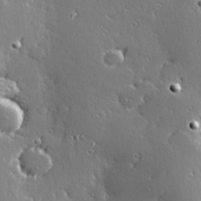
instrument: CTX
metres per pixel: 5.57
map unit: Hve
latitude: 28.2144
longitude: -92.7246
